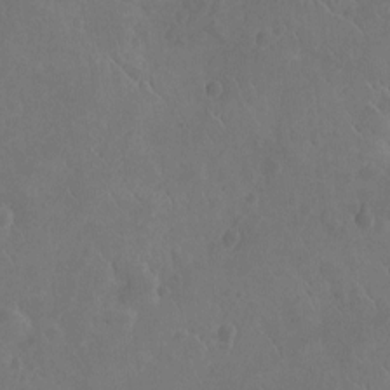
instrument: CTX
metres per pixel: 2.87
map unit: Nhu
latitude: -10.5007
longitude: -21.4616
